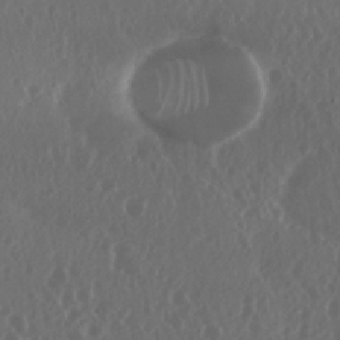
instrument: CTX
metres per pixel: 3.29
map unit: Nhu
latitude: 29.4048
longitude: -57.7260
